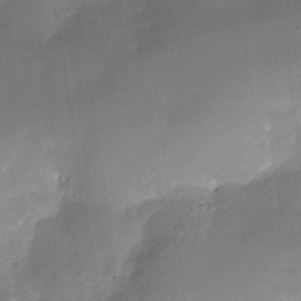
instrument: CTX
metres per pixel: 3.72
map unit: Nhe
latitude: -35.8044
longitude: -145.4615
